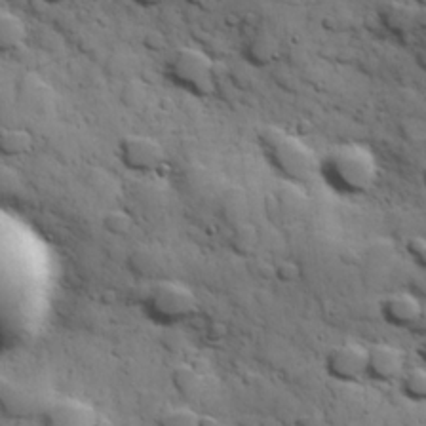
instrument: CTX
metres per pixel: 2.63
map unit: Hve
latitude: 24.6679
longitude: 147.3320
